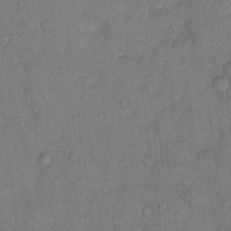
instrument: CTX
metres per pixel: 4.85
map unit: Hto
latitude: 10.3845
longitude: -58.5735
